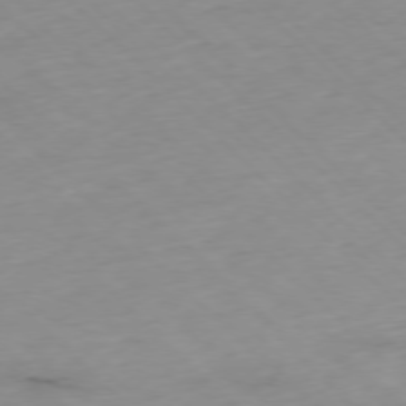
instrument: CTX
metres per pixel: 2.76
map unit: Ap
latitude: -77.1431
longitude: -90.8002
